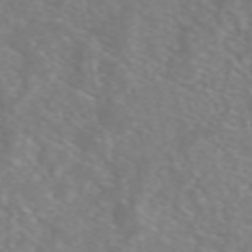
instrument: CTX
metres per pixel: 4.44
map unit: ANa
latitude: 45.0269
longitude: 22.4062
